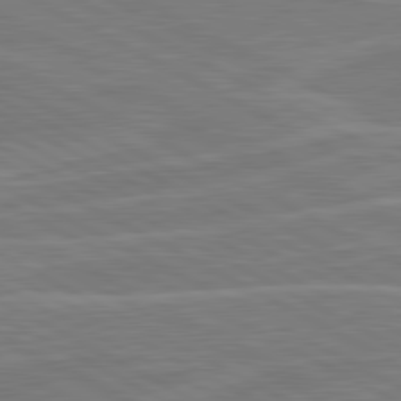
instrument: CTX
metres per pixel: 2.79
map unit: lApd
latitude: 81.0269
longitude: 121.8044
